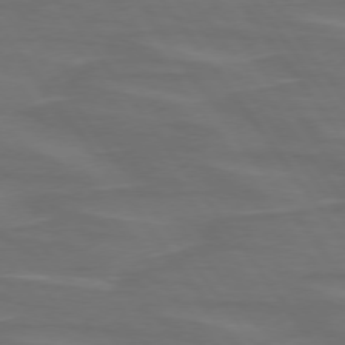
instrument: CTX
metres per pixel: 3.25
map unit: lApd
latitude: 74.9703
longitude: -79.2537
